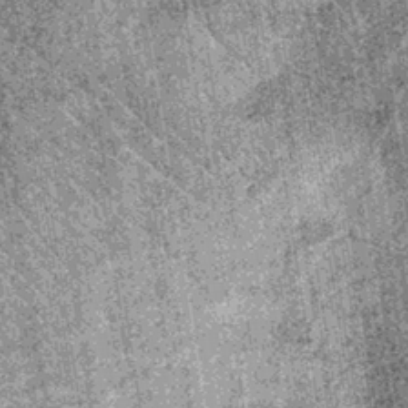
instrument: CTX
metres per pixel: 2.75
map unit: lHb
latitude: -37.4832
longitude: 67.2565
